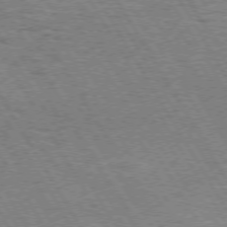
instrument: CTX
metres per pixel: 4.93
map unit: Hpe
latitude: 73.4049
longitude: -142.9136
